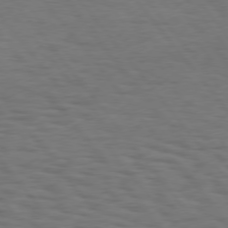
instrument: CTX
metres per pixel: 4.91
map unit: Hpe
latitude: 75.1025
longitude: -134.0633
